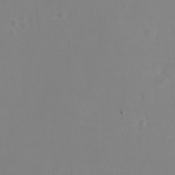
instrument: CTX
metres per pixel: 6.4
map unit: eHh
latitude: -4.2172
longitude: -75.7072
